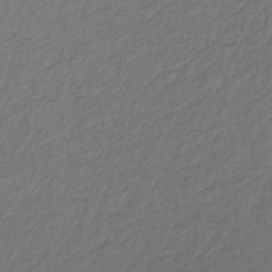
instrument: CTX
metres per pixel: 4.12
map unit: lHb
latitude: -43.2753
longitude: 64.6708
